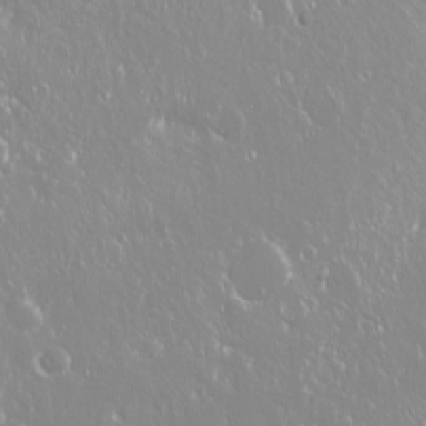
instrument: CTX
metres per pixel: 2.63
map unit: Nhu
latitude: -9.3698
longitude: -70.4034
